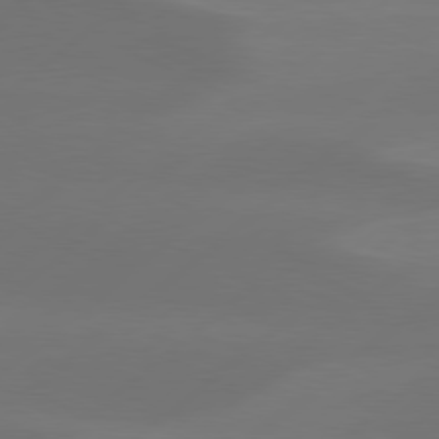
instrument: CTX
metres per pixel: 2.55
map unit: Hpe
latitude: 78.5168
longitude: -130.5924
